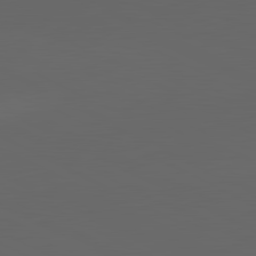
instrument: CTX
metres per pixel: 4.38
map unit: lApd
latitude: 82.0444
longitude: 130.1983
